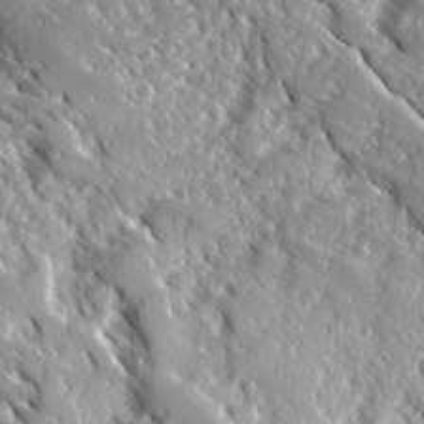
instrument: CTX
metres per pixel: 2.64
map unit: Ave
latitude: 16.5924
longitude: -130.3468
